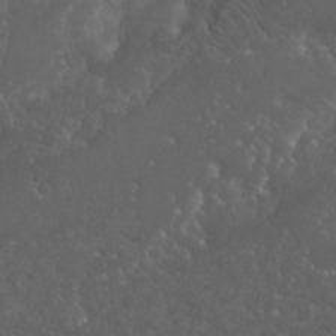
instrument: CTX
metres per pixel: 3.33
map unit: Nhu
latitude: 24.7057
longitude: -61.9717
